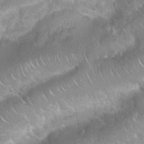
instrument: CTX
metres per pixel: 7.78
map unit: Nhu
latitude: 24.2333
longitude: -60.8002
